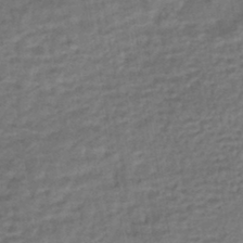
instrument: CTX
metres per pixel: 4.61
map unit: HNhu
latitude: -45.5588
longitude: 102.1417
